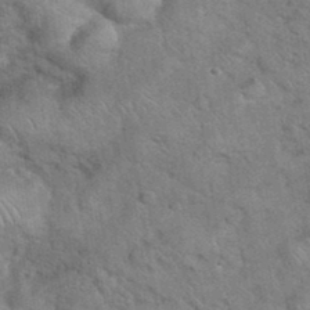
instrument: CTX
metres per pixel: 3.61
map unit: eHh
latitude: 37.4238
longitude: -65.2537
